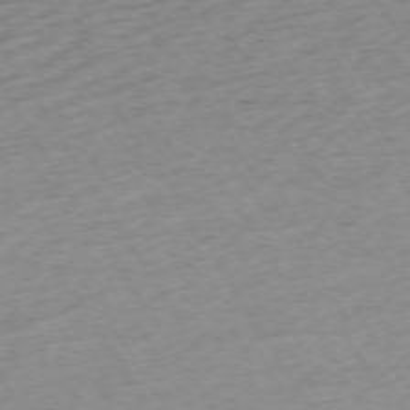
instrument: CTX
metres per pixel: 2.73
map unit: Ap
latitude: -73.7477
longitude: -68.9136
